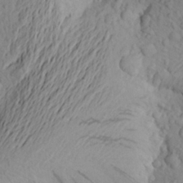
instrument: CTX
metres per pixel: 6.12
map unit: Aa
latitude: 24.1766
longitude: -146.0444
